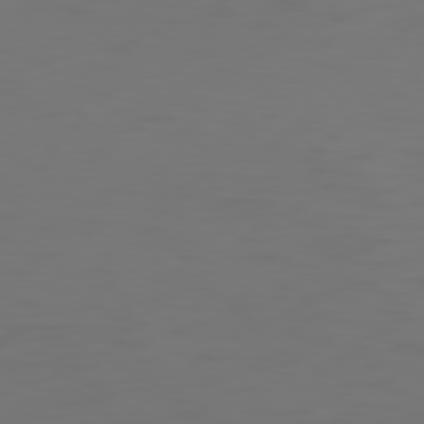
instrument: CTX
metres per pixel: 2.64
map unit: Hpe
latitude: 76.3845
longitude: -131.1404
